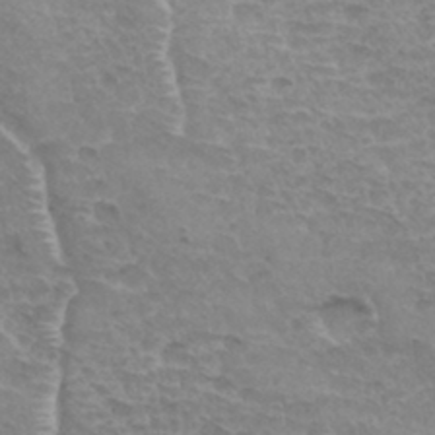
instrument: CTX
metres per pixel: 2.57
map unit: Hto
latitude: 33.5560
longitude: -44.9136
